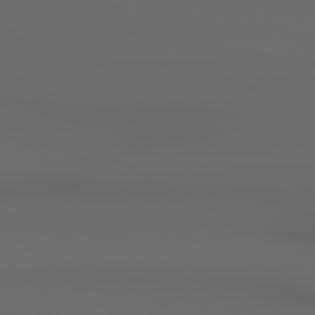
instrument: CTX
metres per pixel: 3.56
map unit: Hpe
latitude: 78.7058
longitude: -163.1215
